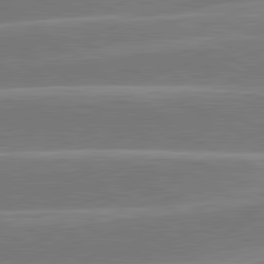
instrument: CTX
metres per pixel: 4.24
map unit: lApd
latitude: 81.1592
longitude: -129.2537
